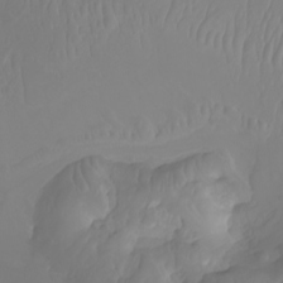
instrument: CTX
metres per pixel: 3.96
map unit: Nhu
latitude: -7.0486
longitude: -93.8772
